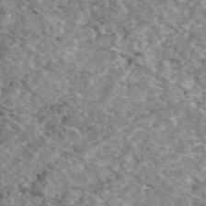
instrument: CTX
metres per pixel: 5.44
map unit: eAb
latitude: 49.3482
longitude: 110.2361
